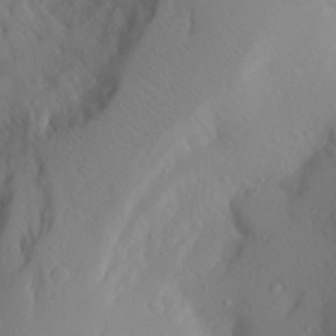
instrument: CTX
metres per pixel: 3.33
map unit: Aa
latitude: 27.8961
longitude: -147.1592
